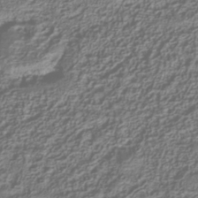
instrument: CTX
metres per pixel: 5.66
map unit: Nhu
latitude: -39.5588
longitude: -84.6491
